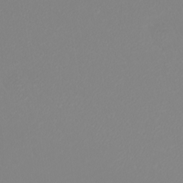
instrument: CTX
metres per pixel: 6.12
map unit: eHh
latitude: -9.0108
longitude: -70.0633
